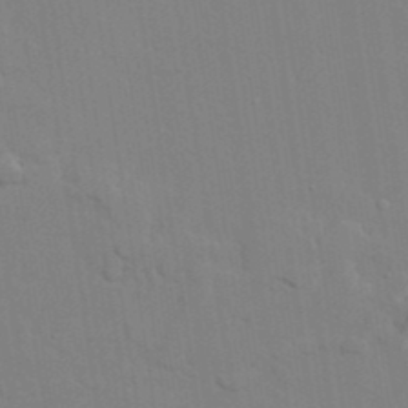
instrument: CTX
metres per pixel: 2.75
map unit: lAvf
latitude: 24.6112
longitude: -110.7435
